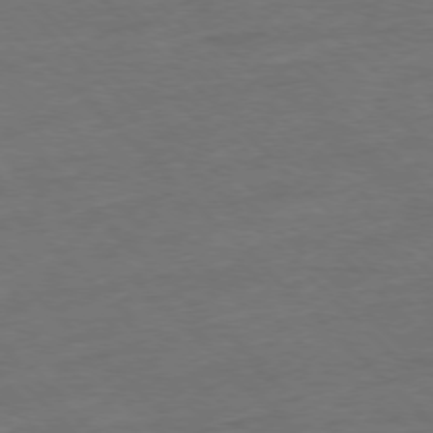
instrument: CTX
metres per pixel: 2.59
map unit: Ap
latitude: -77.4643
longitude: -65.0458
